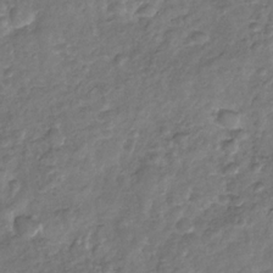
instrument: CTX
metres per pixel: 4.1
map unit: Nhu
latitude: -30.7841
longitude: -60.6679
